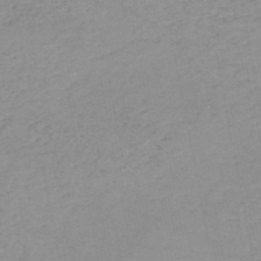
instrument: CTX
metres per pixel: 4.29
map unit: HNb
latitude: -51.4076
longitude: -52.0255
